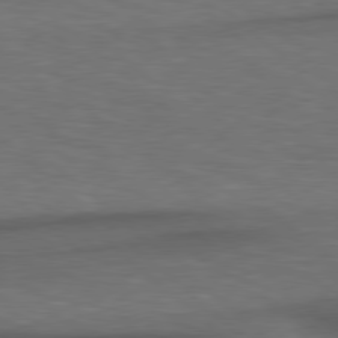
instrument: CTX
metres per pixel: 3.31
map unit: lApd
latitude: 78.6869
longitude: -177.5749
